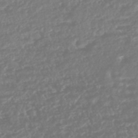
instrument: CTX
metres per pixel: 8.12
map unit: HNhu
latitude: -43.8800
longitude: 104.1417
